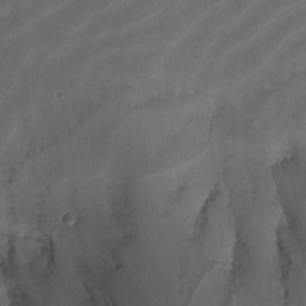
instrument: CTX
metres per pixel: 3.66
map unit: Nhu
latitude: -15.2187
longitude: -58.1767
